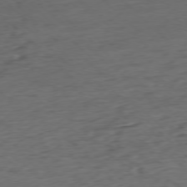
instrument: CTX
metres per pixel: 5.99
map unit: Ap
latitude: -77.1242
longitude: -79.4994
